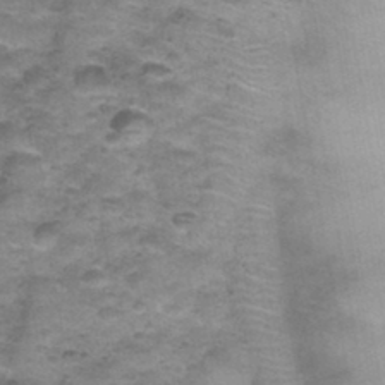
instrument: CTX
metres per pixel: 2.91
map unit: Nhu
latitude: 31.8584
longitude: -52.9514
